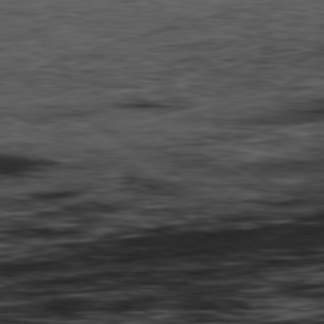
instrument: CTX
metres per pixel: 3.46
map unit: Hpe
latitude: -80.4818
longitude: 23.8989
